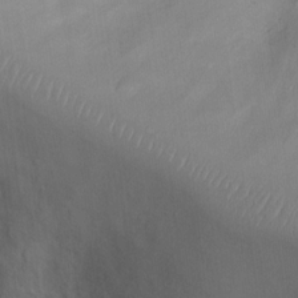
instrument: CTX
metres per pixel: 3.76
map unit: Ht
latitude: 13.0459
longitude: -41.5182
